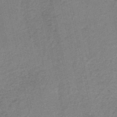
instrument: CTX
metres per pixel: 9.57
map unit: HNb
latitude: -51.6533
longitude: -50.9891
